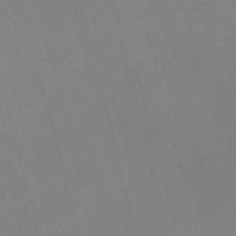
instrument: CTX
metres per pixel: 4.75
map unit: Nve
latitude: -57.5966
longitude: 64.1417
